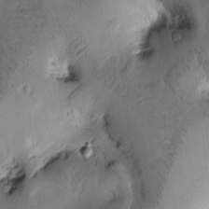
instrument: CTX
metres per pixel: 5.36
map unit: Htu
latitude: -3.0864
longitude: 169.5588
